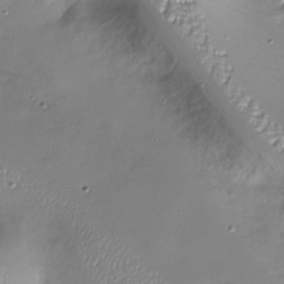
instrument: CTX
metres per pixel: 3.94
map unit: Nhu
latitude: -28.0283
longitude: -59.0647
